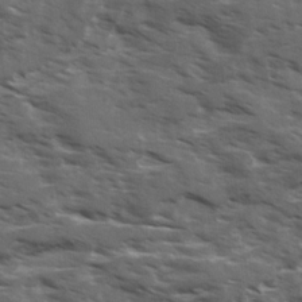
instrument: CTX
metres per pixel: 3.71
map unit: Ave
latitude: 18.1577
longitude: -130.6869
